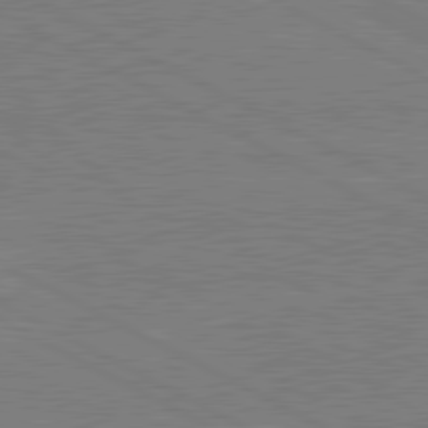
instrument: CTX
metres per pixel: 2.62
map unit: lApd
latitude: 80.6868
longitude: -127.3860
